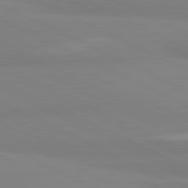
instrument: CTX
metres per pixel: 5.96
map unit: lApd
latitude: 81.5749
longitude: 179.7099
